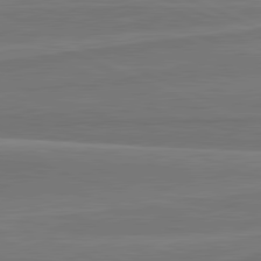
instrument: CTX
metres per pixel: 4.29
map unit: lApd
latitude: 81.7639
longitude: 169.5777
